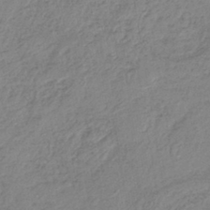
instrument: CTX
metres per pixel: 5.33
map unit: lHb
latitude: -41.0486
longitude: 61.9178
